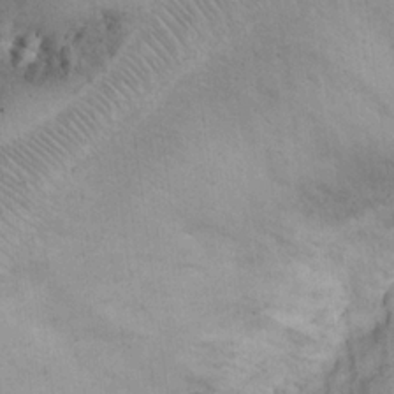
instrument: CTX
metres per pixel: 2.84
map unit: eHh
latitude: 21.1592
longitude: -60.5357
